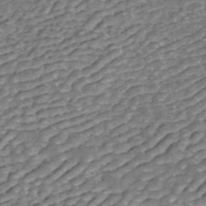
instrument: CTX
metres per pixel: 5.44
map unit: ANa
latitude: 45.1025
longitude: 25.1620
